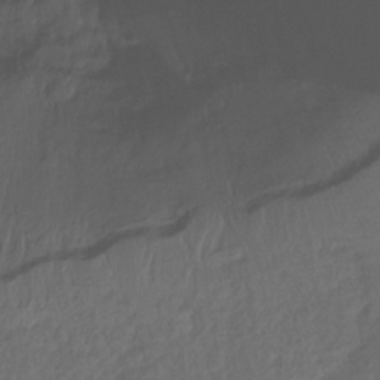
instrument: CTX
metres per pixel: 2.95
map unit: Ht
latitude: -14.3873
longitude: -57.3670
